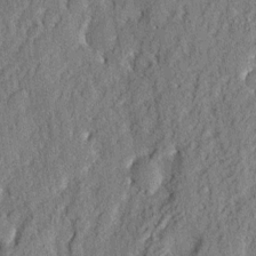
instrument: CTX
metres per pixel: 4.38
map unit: eHh
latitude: 4.0444
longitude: -77.4615
